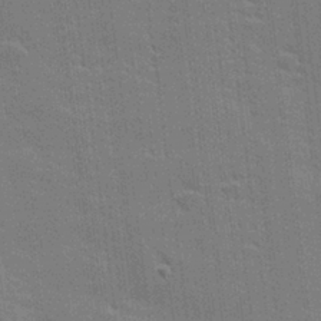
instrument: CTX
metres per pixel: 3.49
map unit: lHvf
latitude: 26.8380
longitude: 141.3321
